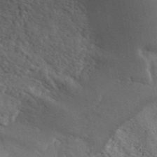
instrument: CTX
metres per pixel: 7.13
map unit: ANa
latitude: 41.4426
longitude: 52.0850
